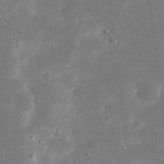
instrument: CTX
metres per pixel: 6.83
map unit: eHh
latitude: 20.9892
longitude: -67.6316
